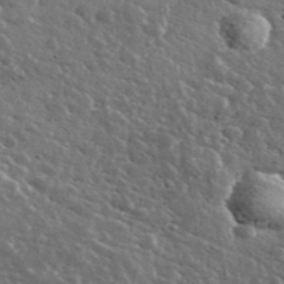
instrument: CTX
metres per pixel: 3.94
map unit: lHvf
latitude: 36.9892
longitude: -88.5168
